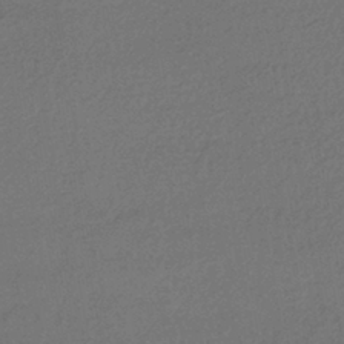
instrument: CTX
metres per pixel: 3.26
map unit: HNhu
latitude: -42.2550
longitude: 95.5777
